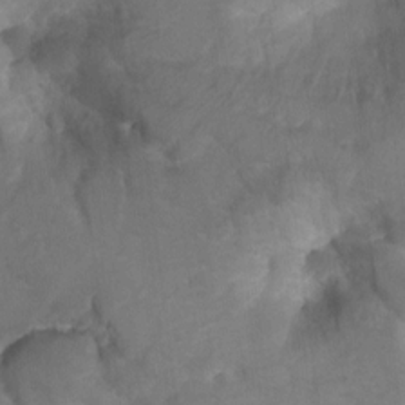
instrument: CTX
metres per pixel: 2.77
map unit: Ht
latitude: 5.0269
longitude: -30.3845
